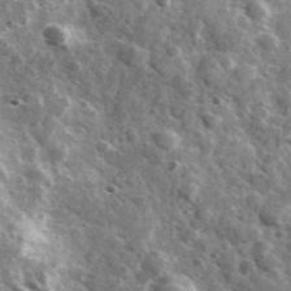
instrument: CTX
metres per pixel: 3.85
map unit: Ave
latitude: 38.3089
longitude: -107.9150
